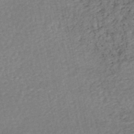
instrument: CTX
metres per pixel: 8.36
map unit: HNhu
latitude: -49.0676
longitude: 101.7099
